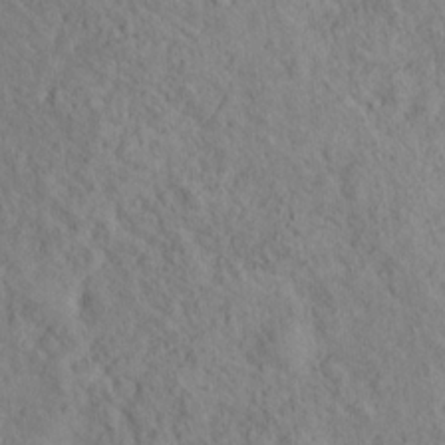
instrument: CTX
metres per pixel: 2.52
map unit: Nhu
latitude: 16.0822
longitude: -31.1215
